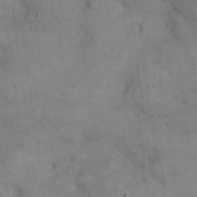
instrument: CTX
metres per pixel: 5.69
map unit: eHh
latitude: 21.5749
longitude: -61.3670
